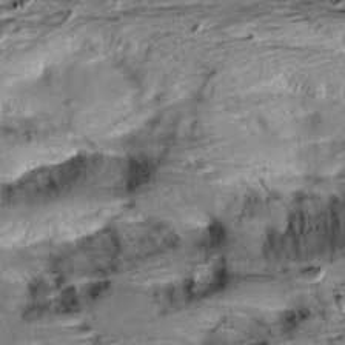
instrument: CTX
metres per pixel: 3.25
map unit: Aa
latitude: 9.6694
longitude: -141.3481
